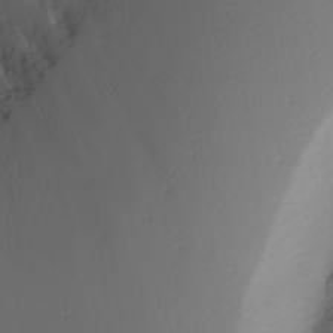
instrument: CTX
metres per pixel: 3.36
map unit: Nhu
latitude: -6.5573
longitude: -81.0647
